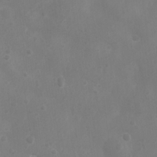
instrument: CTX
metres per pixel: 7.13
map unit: Nhu
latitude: 5.7261
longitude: -19.3481
